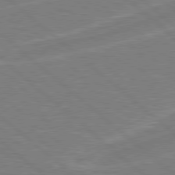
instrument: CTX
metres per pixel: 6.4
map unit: Hpe
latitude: 78.3090
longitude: -152.6491
